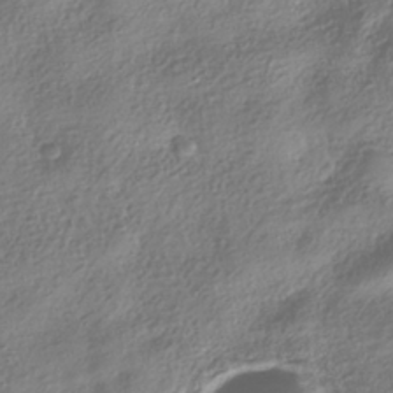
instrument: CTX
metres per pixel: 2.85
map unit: HNhu
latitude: -40.3873
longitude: 101.8611
